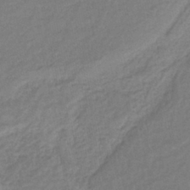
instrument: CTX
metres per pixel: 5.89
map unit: HNb
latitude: -36.4251
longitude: 58.2928
